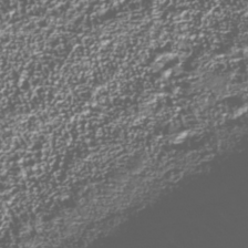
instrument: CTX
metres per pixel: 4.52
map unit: Nhu
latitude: -38.9353
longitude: -83.2159
